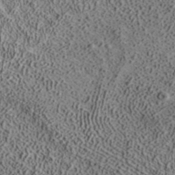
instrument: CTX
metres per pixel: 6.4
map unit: ANa
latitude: 39.5938
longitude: 18.0661
